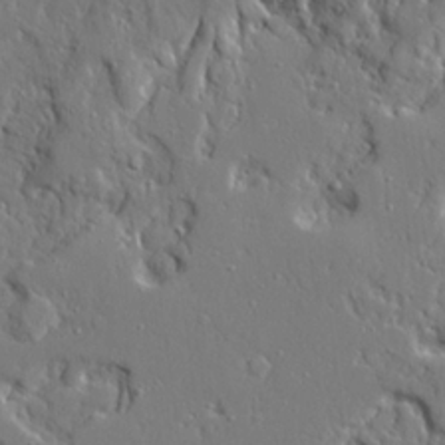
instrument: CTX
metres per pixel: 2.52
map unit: Ave
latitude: 22.6868
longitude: -129.4615
